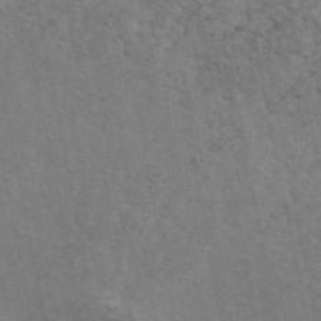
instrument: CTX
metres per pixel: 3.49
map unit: eAb
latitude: 45.5938
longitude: 116.2172
